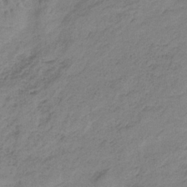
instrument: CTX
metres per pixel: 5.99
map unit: HNb
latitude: -33.9178
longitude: 58.4062
